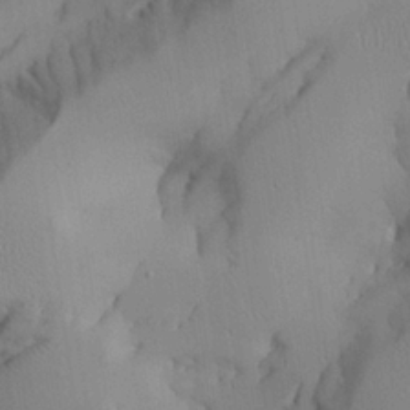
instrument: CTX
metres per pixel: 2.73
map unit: Aa
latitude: 25.4048
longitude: -128.9702
